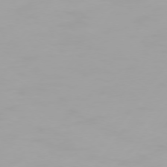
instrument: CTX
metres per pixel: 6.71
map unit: Hpe
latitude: 74.3278
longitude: -129.4615
